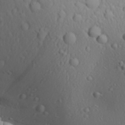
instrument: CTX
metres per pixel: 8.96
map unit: Aa
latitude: 26.4034
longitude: -136.0822
